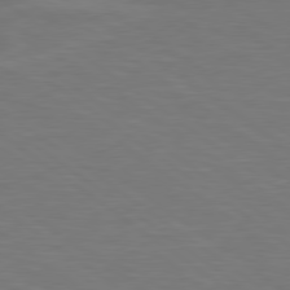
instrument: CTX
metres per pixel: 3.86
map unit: Hpe
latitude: 79.0081
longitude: -126.9892
